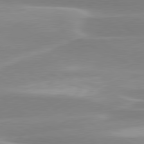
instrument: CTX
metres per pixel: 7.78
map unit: lApd
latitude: 79.8395
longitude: -115.3670
